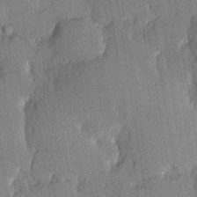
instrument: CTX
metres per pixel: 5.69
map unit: lHvf
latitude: 20.9325
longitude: 145.0675
